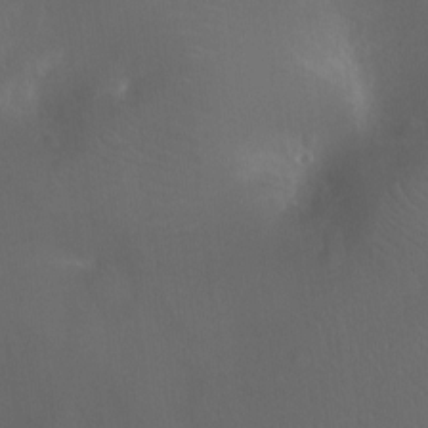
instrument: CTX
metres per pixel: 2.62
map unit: Ht
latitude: -12.1417
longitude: -44.5734
